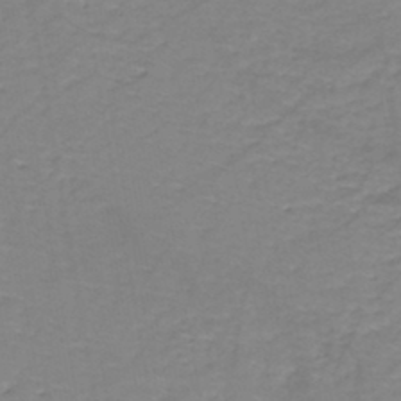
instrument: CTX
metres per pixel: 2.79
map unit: eHh
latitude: -44.3873
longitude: -29.9150
